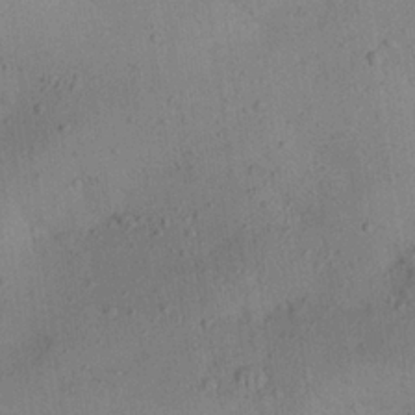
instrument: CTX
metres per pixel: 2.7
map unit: Aa
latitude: 24.8380
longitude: -143.4616
